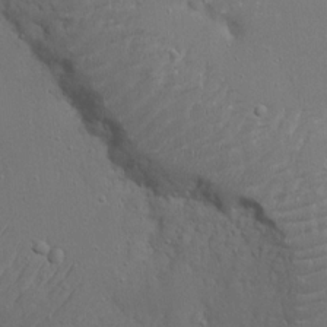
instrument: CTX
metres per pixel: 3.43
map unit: eHh
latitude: 17.6694
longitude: -71.5560
